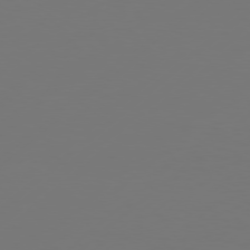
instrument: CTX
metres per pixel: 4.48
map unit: Hpe
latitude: 76.5923
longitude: -130.6680
